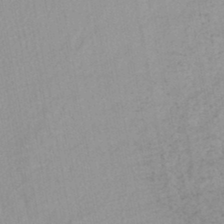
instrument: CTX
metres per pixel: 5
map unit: lHb
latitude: -44.2551
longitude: 73.0297
